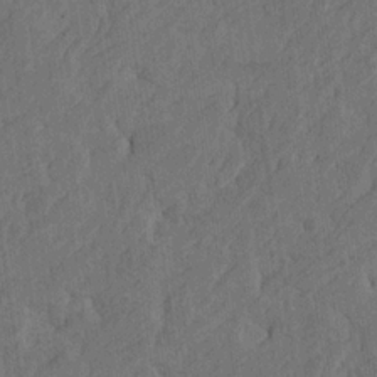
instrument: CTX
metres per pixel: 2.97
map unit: Htu
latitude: -5.2942
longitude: -177.2726
